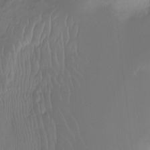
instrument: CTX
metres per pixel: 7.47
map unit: Hto
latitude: -8.2550
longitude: -40.3278
